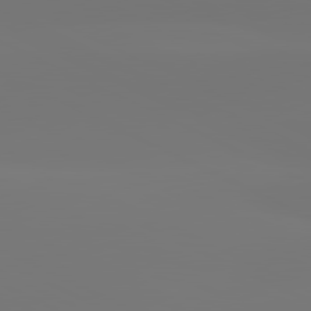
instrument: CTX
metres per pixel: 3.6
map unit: lApd
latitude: 81.3859
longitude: -148.1389
